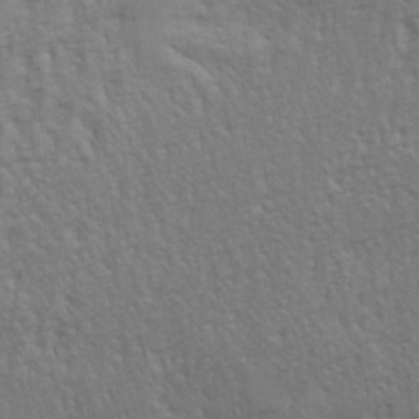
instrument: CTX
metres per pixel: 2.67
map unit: eHh
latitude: 34.8947
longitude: -133.1025
